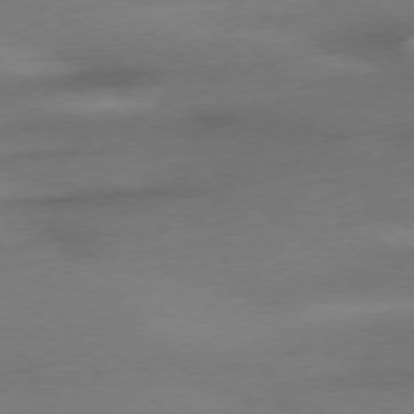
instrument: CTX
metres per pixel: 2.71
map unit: Ap
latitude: -78.1794
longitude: -69.1025
